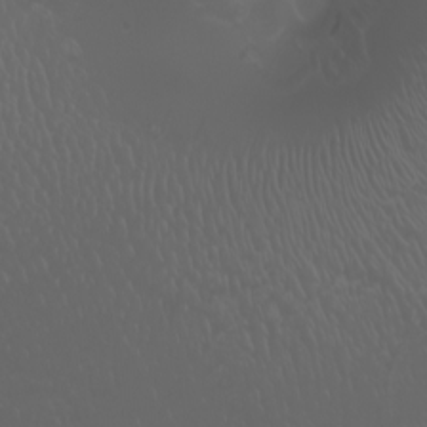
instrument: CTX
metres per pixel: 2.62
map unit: Htu
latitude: -5.0864
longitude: -88.7813
